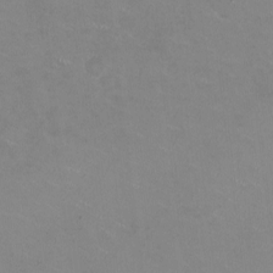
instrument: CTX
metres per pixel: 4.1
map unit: HNhu
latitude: -1.4833
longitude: -2.4034
